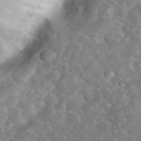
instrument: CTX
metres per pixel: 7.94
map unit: eHh
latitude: 37.4049
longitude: -65.0836
